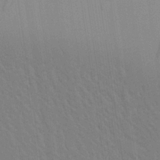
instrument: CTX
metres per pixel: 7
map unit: Aa
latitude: 24.8002
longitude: -133.3104
